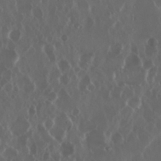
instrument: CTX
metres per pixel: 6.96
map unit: Nhu
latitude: 29.7638
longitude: -59.9339
